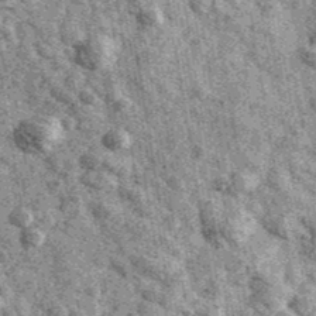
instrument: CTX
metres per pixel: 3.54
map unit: Ave
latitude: 40.9136
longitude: -107.5182
